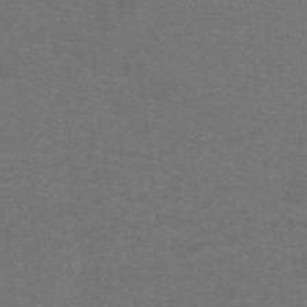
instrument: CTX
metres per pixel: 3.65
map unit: lHb
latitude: -42.4628
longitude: 54.1039
